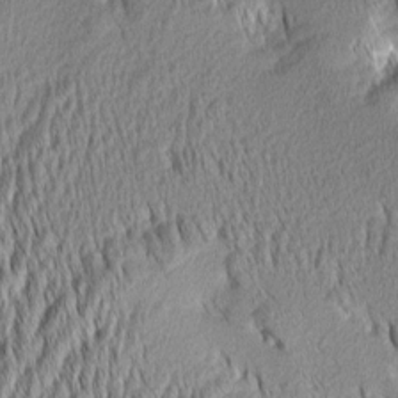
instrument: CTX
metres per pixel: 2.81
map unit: Aa
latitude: 6.2334
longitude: -129.4804
